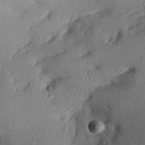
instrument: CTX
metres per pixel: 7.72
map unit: Aa
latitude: 29.3104
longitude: -133.1403
